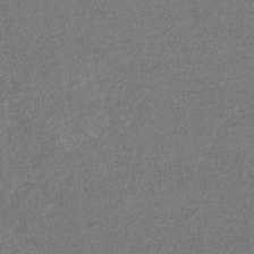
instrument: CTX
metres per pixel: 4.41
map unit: eHb
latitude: -31.4265
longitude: 67.7666
